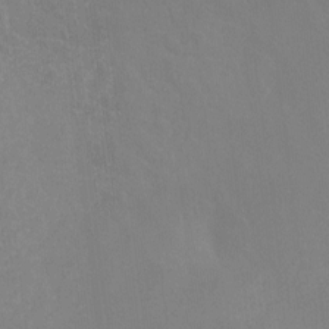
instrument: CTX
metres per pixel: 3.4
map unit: Hto
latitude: -7.1242
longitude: -38.0822
